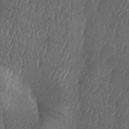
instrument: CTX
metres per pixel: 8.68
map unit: lAa
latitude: -5.8989
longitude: -129.5560
